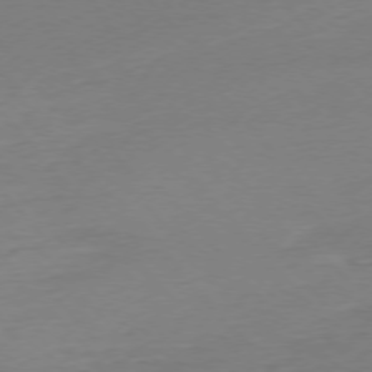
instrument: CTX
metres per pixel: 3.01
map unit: Hpe
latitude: -76.4440
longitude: -14.9514
